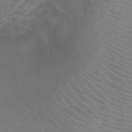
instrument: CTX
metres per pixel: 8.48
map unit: Ht
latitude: -1.1809
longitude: -16.9136
